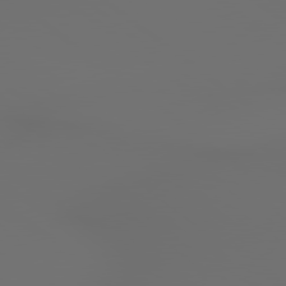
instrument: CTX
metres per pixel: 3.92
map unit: lApd
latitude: 79.1592
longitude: 177.3132
